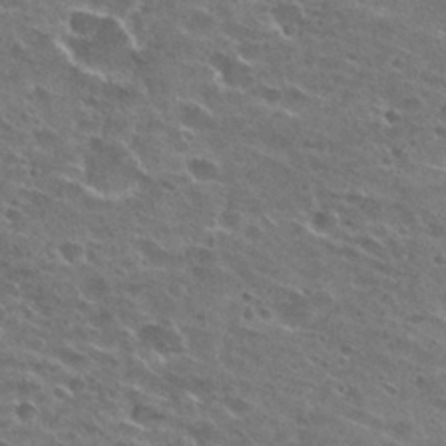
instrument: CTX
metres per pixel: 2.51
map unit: Hto
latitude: 26.5735
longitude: -43.7639
